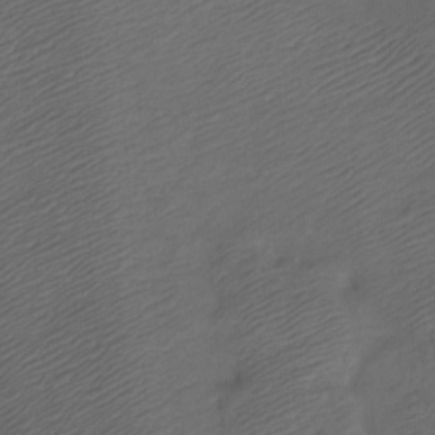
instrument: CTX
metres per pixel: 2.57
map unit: Ht
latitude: -7.5588
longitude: -34.8758
